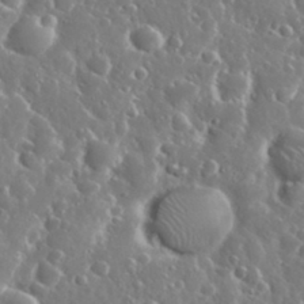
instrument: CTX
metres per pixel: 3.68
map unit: eHh
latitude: 34.0822
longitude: -57.6504
